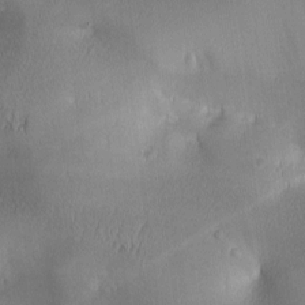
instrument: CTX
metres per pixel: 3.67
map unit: lAa
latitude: 2.7624
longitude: -117.4238
